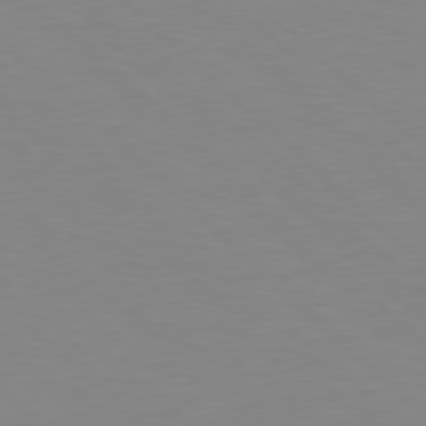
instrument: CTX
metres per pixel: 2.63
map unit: Hpe
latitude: 78.3279
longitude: -164.3656
